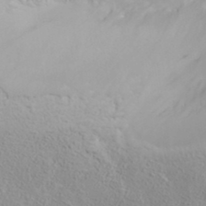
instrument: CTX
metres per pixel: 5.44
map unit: ANa
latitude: 35.9528
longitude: 14.5196
